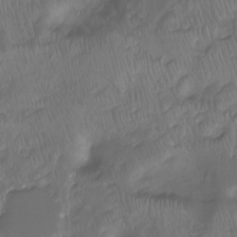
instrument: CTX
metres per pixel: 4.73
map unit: Hto
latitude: -8.2550
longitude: -40.4789
